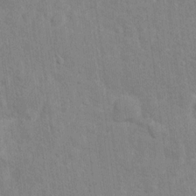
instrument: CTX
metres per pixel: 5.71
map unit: Hto
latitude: 13.5371
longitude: -38.1200
